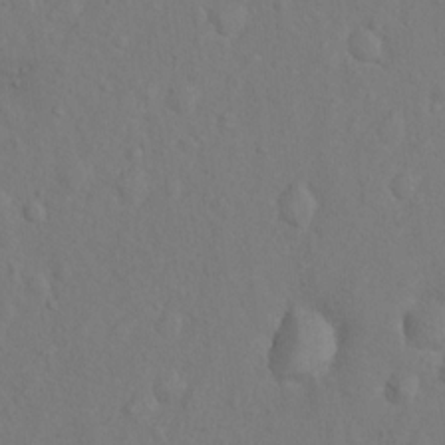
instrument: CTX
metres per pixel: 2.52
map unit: Nhu
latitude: 10.5546
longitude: -26.0633
